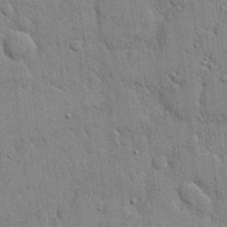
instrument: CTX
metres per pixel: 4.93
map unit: eHh
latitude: 19.3103
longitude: -61.2537
